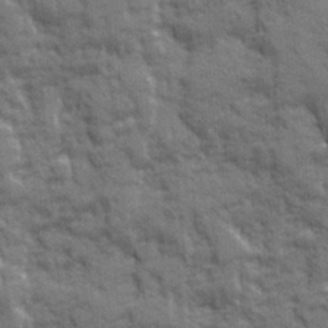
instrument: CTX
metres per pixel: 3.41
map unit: Ave
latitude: 20.0444
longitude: -133.7261
